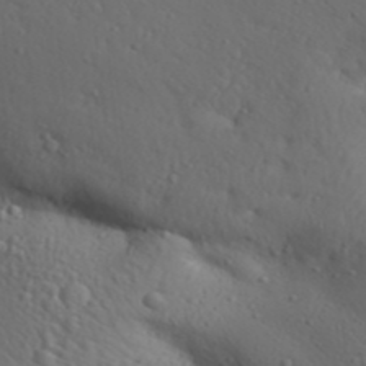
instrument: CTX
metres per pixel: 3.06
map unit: Aa
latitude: 31.3293
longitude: -146.1011
